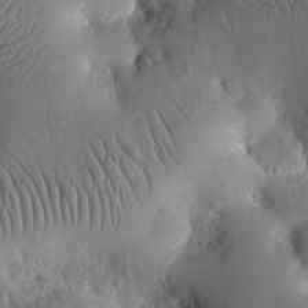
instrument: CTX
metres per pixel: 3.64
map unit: eHh
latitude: 24.4601
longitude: -66.8191
